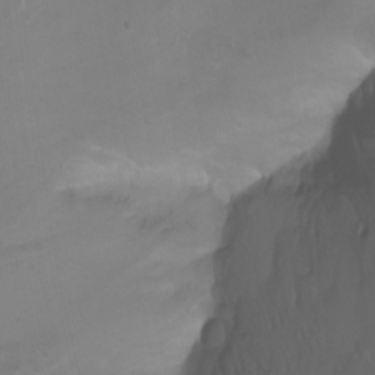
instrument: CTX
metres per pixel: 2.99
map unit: Htu
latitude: -8.3117
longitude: -64.7057
